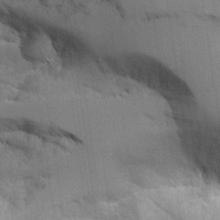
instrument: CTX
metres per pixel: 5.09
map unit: Aa
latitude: 25.9528
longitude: -127.7450
